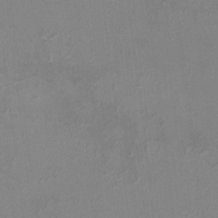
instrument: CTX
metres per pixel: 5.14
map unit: HNhu
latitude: 5.6127
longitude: 10.0850
